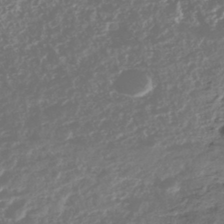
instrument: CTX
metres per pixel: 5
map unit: HNhu
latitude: -43.3131
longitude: 104.4440
